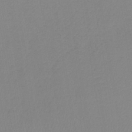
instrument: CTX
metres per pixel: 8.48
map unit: lHb
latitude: -40.9164
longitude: 74.5574
